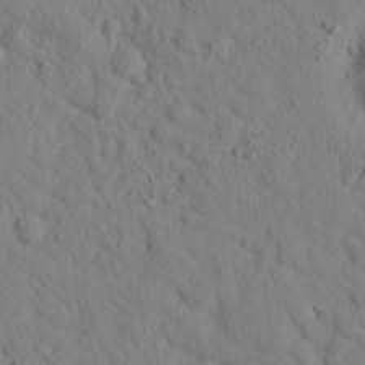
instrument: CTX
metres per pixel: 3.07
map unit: lHvf
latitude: 14.7813
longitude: 177.8800
